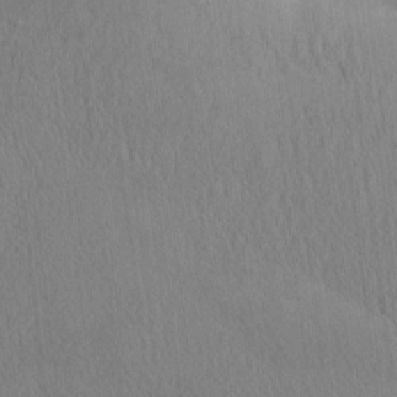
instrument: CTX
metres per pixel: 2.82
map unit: eHh
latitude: -3.6154
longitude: 15.9745
